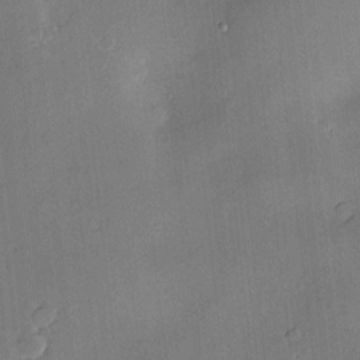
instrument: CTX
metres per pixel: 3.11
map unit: Hve
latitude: -10.1228
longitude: 175.3887
